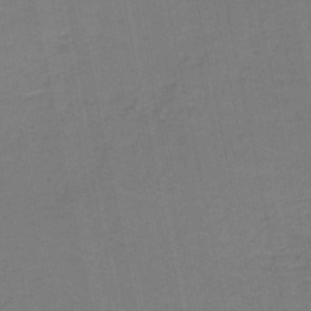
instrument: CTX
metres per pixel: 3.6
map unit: HNb
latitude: -49.8801
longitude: -49.9528
